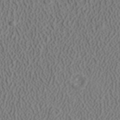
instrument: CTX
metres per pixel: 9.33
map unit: ANa
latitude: 41.3292
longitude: 27.3509
